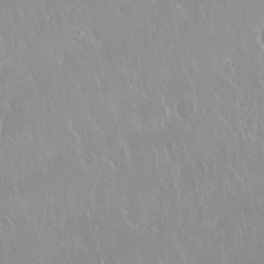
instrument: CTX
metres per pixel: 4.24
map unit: Nhu
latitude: 28.4979
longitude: -62.1956
